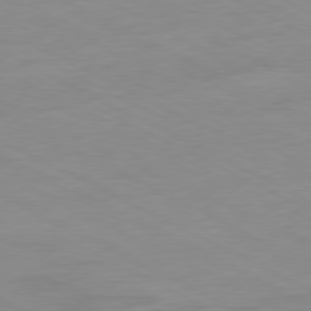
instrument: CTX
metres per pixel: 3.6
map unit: Ap
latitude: -80.8786
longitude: -92.1577
